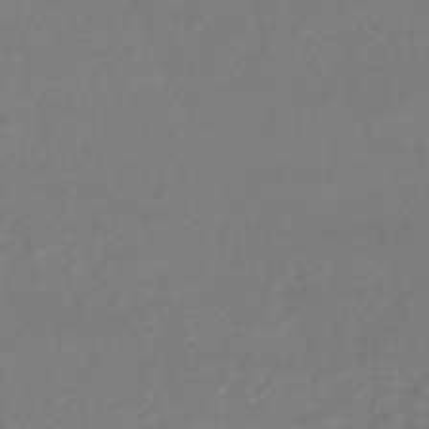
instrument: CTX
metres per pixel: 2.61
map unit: HNhu
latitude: -48.2173
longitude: 103.5210
